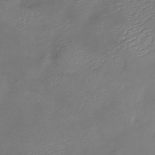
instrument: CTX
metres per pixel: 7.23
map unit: Nhu
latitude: -26.6329
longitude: -57.3670
